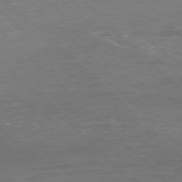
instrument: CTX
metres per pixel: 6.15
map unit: Hpe
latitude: -77.7478
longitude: 15.3132
